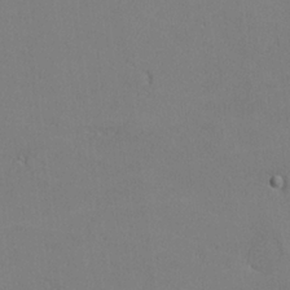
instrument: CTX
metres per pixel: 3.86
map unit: lHvf
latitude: -12.7841
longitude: -101.8772
